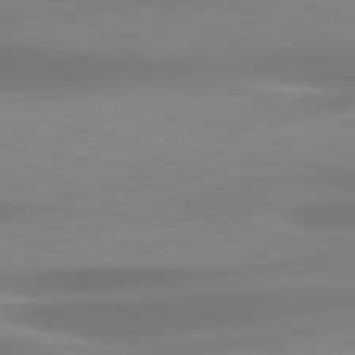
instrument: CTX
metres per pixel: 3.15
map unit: lApd
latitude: 79.4805
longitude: -92.5356
